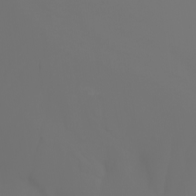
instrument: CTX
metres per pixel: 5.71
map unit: Nhu
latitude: -7.0297
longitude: -84.1011
